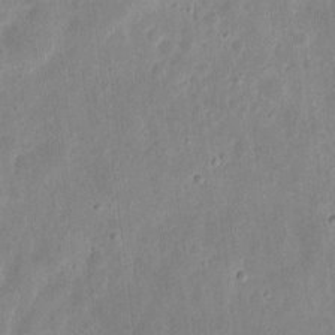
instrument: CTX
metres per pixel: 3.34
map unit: eHh
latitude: 8.5924
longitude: -72.3468
